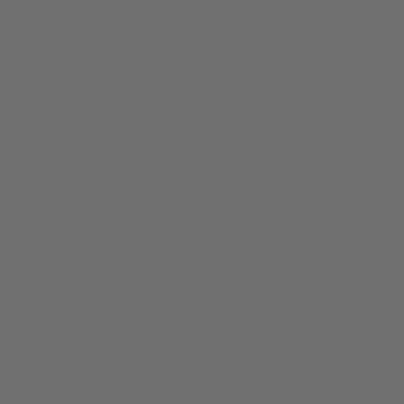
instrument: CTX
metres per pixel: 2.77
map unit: lApd
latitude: 79.8017
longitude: 164.1039
